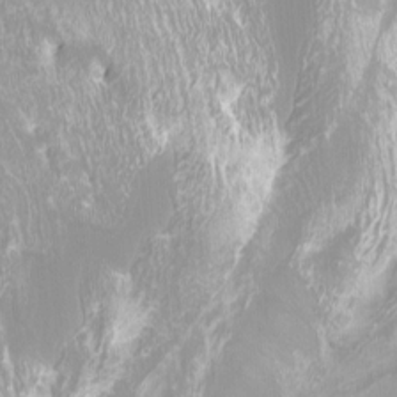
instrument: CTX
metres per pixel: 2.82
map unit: Htu
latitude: -12.3873
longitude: -70.4601
